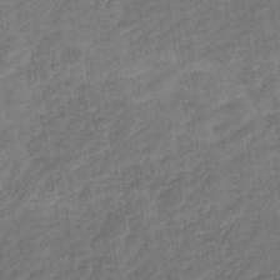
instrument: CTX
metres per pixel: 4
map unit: eHb
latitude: -36.1039
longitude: 77.6722
